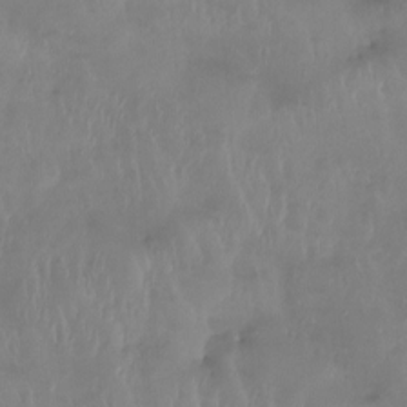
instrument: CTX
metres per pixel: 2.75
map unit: Htu
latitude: -14.6141
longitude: -46.7058
